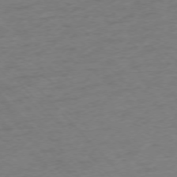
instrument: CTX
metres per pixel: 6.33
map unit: Ap
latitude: -76.1228
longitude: -80.3467
